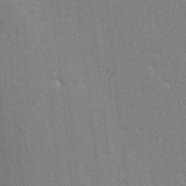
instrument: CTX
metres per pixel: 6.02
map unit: lAa
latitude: -8.2550
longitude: -124.5167
